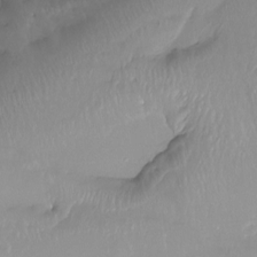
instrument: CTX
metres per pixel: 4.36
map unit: Htu
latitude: -15.3699
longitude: -46.4790
